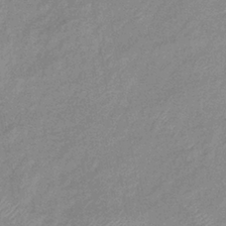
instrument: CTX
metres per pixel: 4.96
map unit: eHb
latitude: -40.0661
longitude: 79.6910
